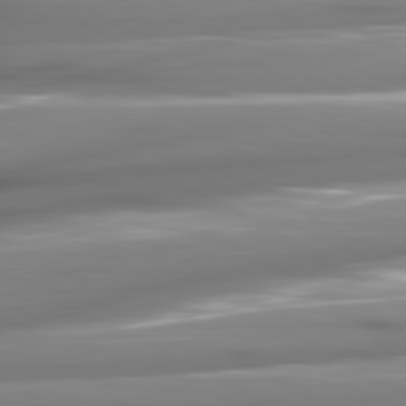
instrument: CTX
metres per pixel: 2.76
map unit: lApd
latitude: 80.8758
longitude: -144.4601
